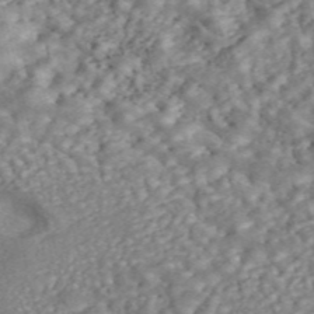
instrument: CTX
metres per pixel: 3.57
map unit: ANa
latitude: 46.4979
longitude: 24.8975
